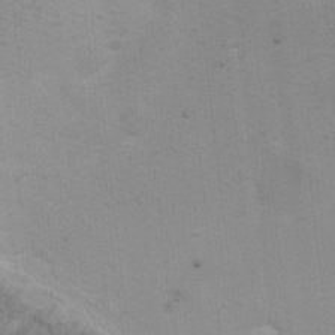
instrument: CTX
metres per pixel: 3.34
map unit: Ht
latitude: 7.8772
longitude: -36.7624
